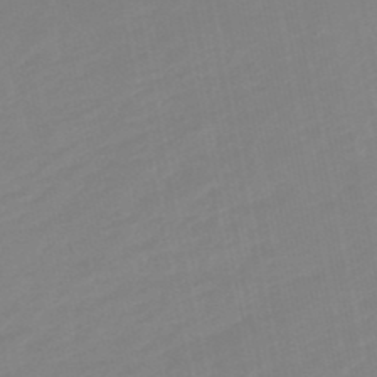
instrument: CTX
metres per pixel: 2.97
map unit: eHb
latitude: -49.2754
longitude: 84.8596
